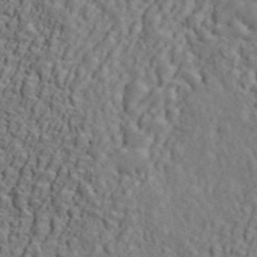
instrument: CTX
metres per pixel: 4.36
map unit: ANa
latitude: 46.8191
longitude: -84.2334
